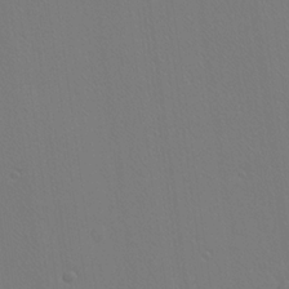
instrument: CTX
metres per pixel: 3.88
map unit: Ave
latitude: 23.7261
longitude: -135.6694
